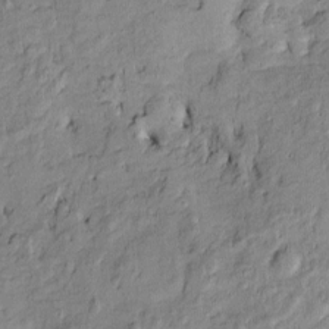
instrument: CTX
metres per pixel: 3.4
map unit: Htu
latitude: -9.4265
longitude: 177.3699
